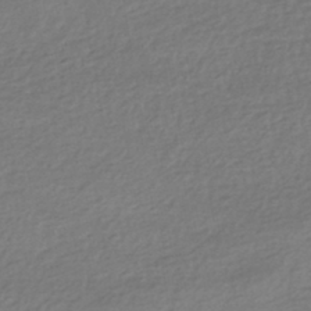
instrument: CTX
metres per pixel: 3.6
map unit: HNhu
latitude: -43.6154
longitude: 97.4455
